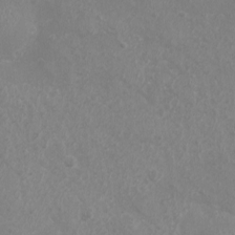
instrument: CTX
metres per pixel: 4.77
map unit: eHh
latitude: -4.2361
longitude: -74.6302
